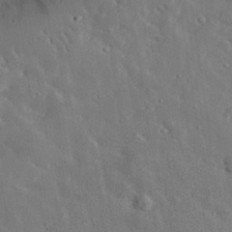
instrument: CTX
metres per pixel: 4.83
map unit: lHvf
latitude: 32.8380
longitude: -82.7435
